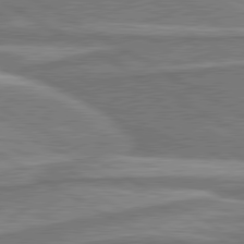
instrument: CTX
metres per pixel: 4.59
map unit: lApd
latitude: 80.4601
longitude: -177.9906
